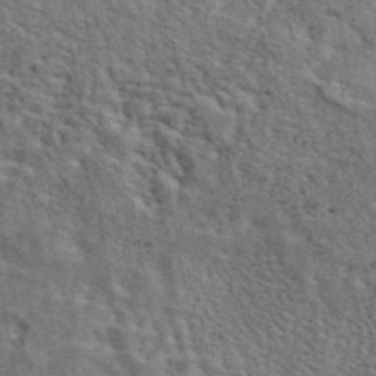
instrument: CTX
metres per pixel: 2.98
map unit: eAb
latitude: 43.8772
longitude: 113.8611
